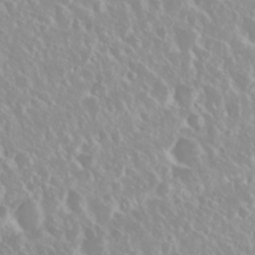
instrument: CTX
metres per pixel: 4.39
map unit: Nhu
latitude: 28.8947
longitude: -61.5371
